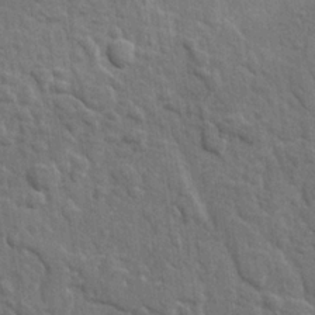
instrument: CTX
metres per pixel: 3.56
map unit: lAvf
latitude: -8.7463
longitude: -120.6491
